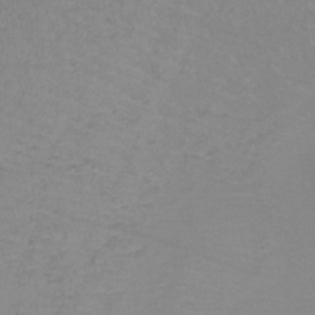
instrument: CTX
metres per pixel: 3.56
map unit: lHb
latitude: -38.1984
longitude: 70.3873
